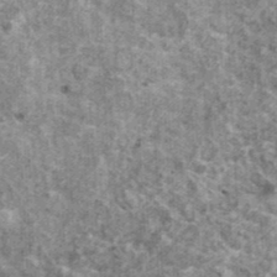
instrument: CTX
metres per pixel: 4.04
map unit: HNhu
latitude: 2.0444
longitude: 4.7463
